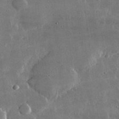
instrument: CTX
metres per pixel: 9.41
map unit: lHvf
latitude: 32.5735
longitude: -91.1025
